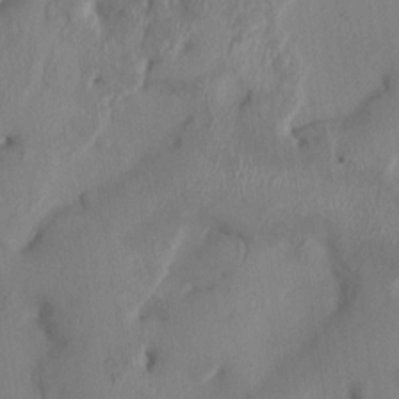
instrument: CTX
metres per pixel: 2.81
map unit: HNhu
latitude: 3.4426
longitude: -5.8583
